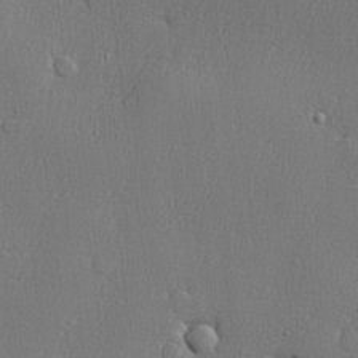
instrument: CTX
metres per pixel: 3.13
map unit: lHvf
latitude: 23.6316
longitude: 141.4076
